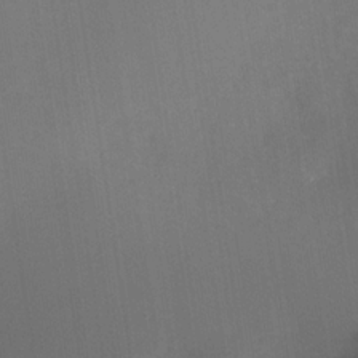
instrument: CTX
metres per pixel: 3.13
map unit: Nhe
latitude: -33.3699
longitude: -87.4993
